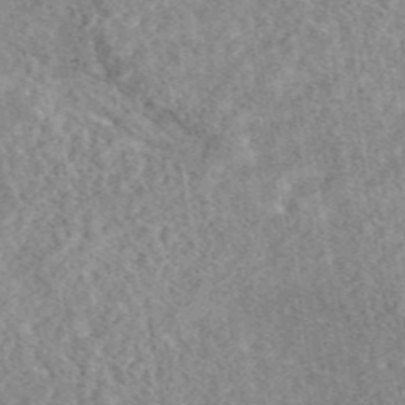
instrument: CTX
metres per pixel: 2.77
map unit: eAb
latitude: 44.3467
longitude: 116.1983
